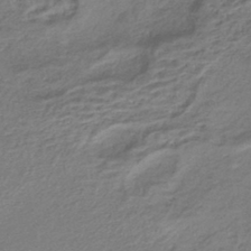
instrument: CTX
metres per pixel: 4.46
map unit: HNhu
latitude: -43.4454
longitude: 103.5399
